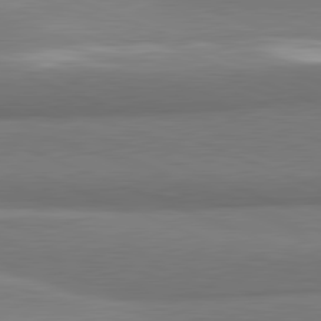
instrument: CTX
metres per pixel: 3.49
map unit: lApd
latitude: 81.7639
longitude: 164.5574
